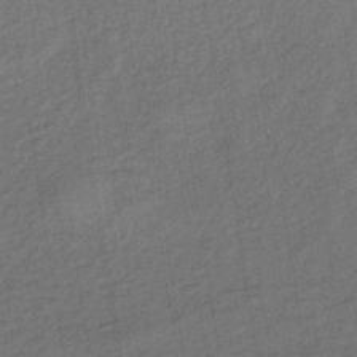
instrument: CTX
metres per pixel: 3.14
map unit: lHb
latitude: -35.6344
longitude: 70.9731
